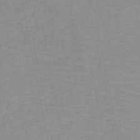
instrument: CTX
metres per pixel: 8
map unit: HNb
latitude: -49.5399
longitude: -49.2348
